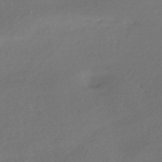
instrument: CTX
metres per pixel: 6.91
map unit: HNhu
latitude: -42.3873
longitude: 92.9920
